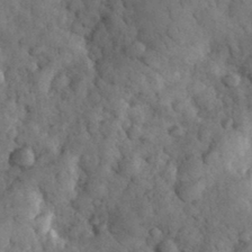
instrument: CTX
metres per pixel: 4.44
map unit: eHh
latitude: 32.9703
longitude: -68.5546
